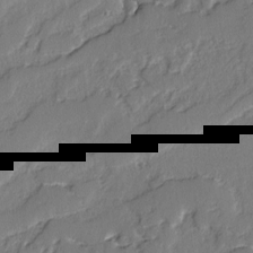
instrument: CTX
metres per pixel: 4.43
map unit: lAvf
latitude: -3.0864
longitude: -107.7261
